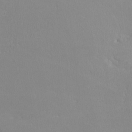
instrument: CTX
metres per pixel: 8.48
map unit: lHvf
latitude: -12.0472
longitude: -99.8583
